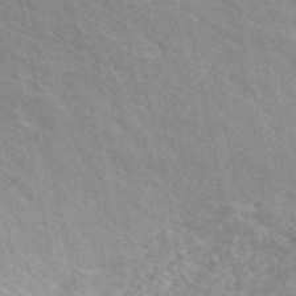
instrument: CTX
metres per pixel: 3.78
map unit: ANa
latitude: 49.2537
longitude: -72.5357
